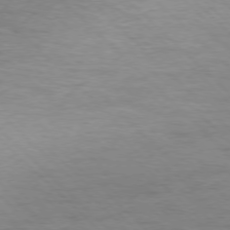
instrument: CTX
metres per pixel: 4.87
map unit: Ap
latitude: -77.1242
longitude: -94.4790
